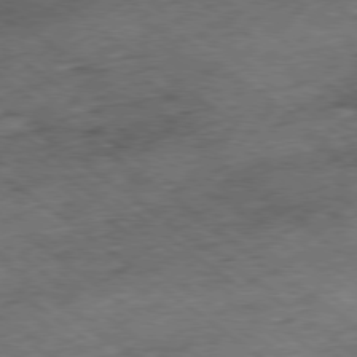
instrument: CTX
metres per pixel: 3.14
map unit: Ap
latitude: -79.1620
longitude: -52.6491
